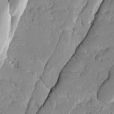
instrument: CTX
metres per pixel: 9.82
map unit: Ave
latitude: -9.7855
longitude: -116.9892
